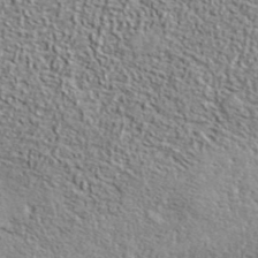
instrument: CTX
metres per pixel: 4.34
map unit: lHvf
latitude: 42.6302
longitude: -88.1200
